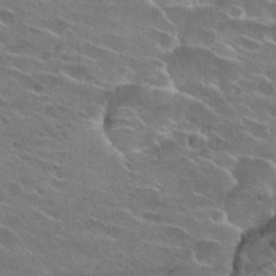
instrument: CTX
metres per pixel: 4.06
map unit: Hto
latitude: 25.4426
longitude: -43.8394
